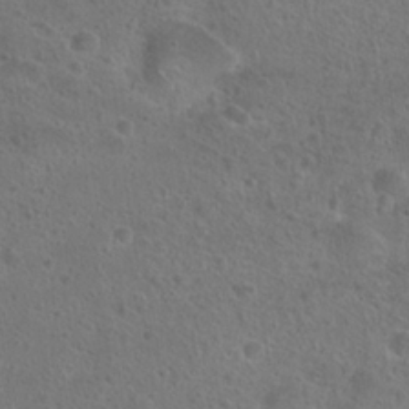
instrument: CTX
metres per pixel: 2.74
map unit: Hto
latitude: 23.3671
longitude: -48.4412
